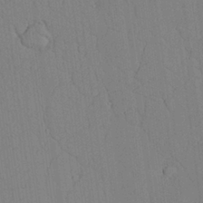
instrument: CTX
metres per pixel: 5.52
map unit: Aa
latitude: 26.4790
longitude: -137.8773
